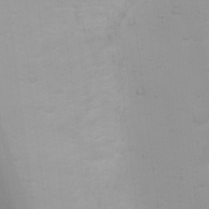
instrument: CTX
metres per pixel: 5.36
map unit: Ht
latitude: 3.9339
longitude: -22.9703
